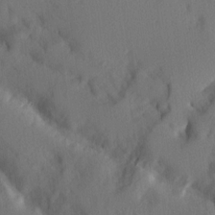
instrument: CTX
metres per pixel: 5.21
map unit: Ave
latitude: 9.9906
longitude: -102.4412
